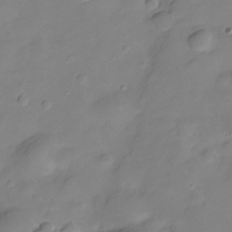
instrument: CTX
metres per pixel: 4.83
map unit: Hve
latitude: -28.9542
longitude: 91.9556
